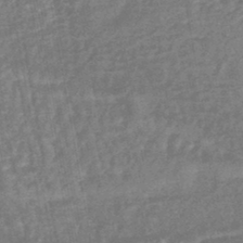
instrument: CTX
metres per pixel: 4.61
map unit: lHb
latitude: -44.1417
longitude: 80.7841
